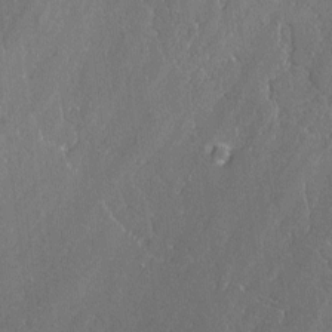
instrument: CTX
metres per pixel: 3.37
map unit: lAvf
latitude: -1.9745
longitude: -107.4993
